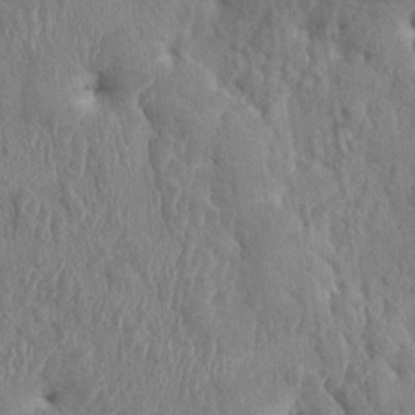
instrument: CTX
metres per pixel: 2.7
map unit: HNhu
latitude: 5.0269
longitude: -6.5735
